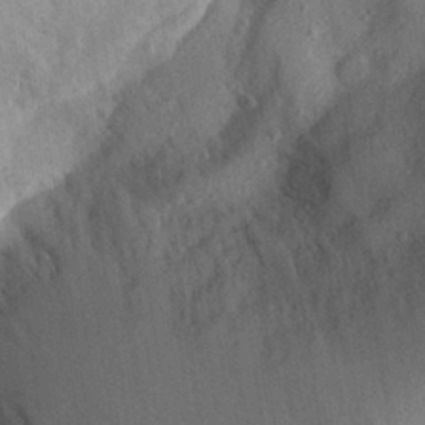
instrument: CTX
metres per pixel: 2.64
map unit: Aa
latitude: 28.4223
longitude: -145.4426
